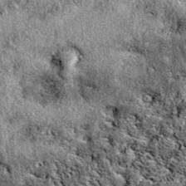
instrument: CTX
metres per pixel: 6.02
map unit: eAb
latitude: 39.0269
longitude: 110.7463
